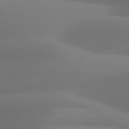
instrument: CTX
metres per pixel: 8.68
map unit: lApd
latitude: 81.1403
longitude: 132.1984
